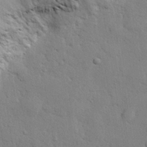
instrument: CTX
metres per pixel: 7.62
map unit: eHh
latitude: 28.0822
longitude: -75.8205
